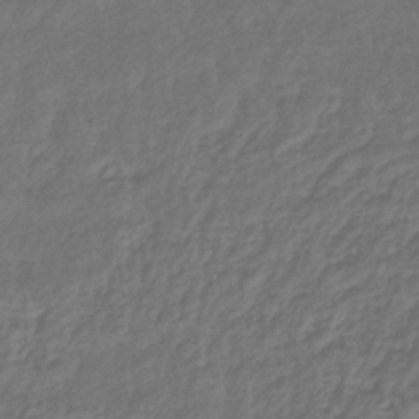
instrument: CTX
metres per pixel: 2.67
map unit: eHb
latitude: -43.9745
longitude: 81.6155
